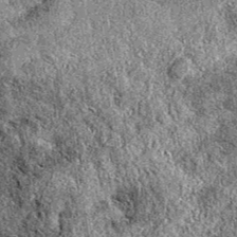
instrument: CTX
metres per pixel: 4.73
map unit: eAb
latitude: 38.8191
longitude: 111.0109
